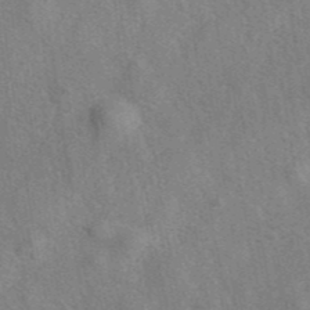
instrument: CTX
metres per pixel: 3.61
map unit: eAb
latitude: 41.7071
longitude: 110.6896
